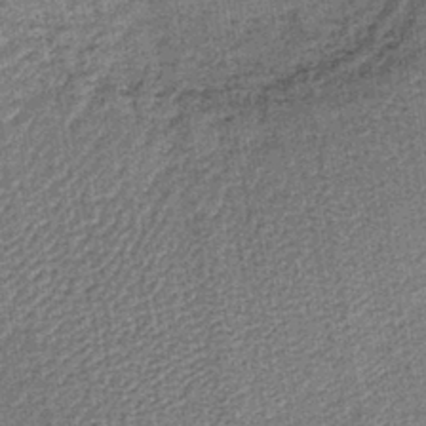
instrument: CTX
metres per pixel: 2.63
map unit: lHb
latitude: -40.3306
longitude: 63.5399
